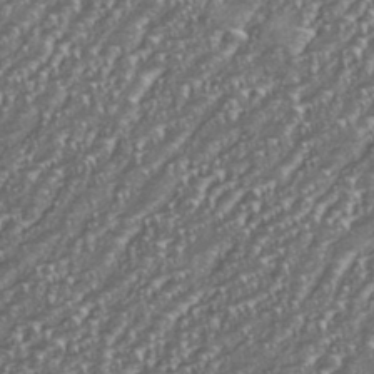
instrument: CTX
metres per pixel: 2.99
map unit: eHh
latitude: 35.8394
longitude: -132.9514
